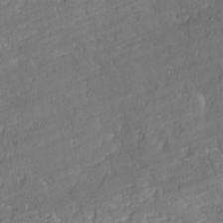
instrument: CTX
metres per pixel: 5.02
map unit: lAvf
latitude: -0.8219
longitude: -108.2522
